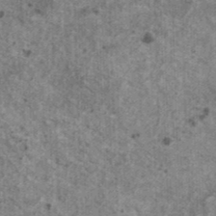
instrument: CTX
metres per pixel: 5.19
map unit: HNhu
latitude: 2.4601
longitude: 4.7652
